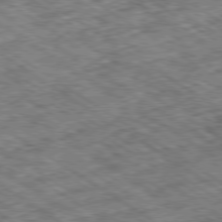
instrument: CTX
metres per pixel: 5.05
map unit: Ap
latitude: -79.9556
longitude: -49.8583
